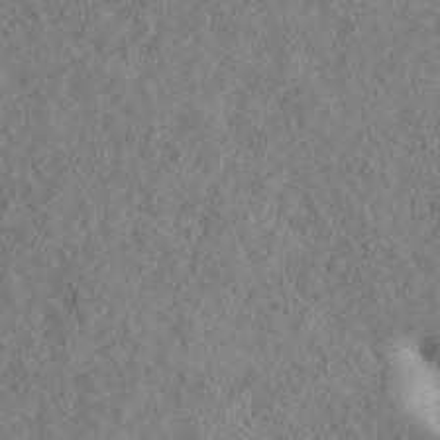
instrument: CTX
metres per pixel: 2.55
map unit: ANa
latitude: 40.4223
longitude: 18.1228
